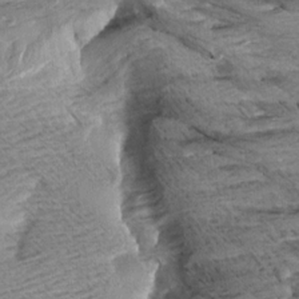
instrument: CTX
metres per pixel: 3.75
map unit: Aa
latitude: 8.6680
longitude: -138.8380
